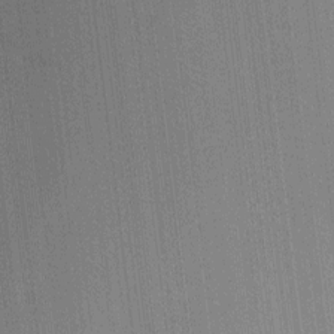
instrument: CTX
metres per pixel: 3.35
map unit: Ht
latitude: -2.6707
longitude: -28.1955
